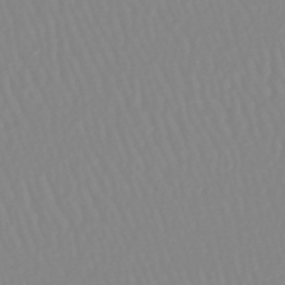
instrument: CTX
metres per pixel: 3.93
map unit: lHb
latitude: -44.5763
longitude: 74.3118
